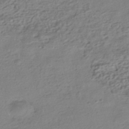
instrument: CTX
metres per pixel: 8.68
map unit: HNhu
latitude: -41.4265
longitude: 98.8219
